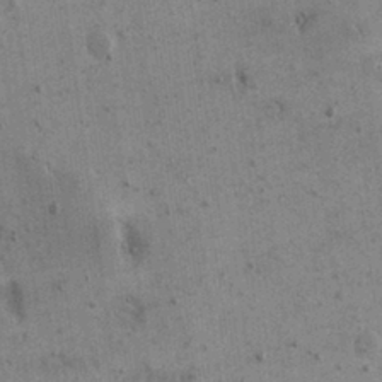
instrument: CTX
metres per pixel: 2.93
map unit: eHh
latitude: 15.7828
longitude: -68.4223
